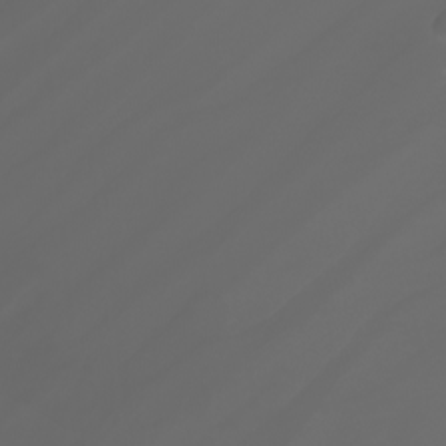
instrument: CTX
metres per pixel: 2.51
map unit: Nhu
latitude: -7.4076
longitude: -84.1389
